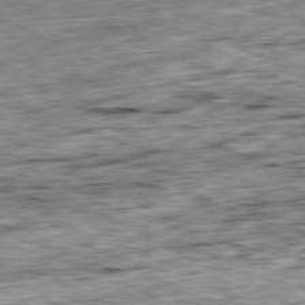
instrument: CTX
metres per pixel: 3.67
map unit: Ap
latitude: -81.4077
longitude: -82.9324
